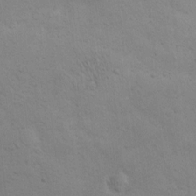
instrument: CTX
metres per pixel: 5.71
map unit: eHh
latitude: 0.0444
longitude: 14.8030
